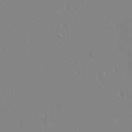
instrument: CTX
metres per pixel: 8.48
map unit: Hto
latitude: 17.8583
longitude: -58.0633
